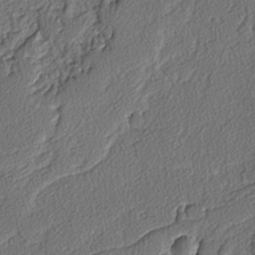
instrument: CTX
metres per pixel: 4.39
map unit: lAvf
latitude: -3.8422
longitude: -108.1011
